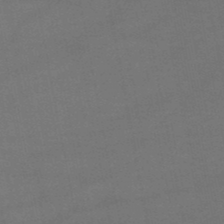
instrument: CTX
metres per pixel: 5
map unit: lHb
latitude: -47.7099
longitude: 62.3117
